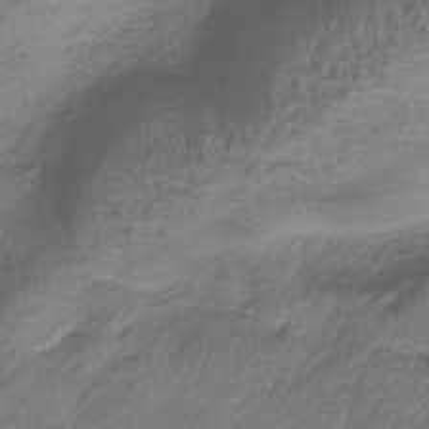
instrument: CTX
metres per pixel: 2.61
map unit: HNb
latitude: -34.1795
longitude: 60.8408
